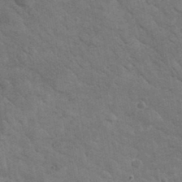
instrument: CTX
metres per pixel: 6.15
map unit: lHvf
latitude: 36.7246
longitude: -91.6127
